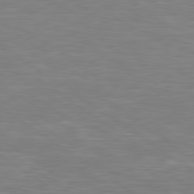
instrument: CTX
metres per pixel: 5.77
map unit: Hpe
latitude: 79.3293
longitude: -127.4616
